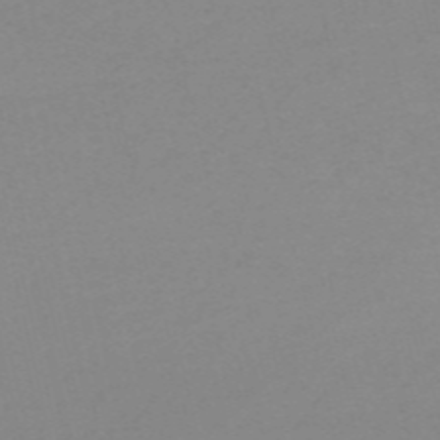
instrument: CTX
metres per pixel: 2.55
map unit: HNb
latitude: -56.1417
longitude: -43.0647
